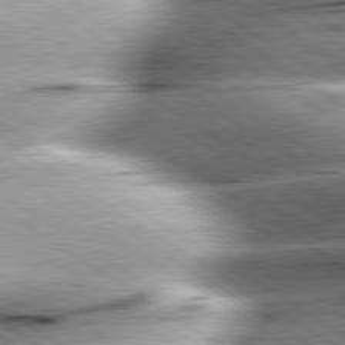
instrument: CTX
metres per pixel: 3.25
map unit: lApd
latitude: 79.6694
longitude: -155.9150
